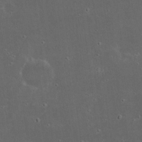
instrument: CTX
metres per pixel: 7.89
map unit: eHh
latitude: 23.4048
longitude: -69.9528
